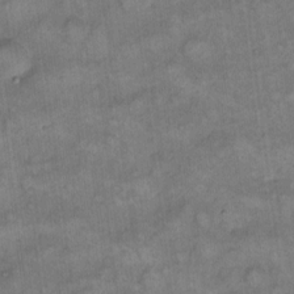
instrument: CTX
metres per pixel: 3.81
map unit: eHh
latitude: 13.5371
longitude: -65.1214
